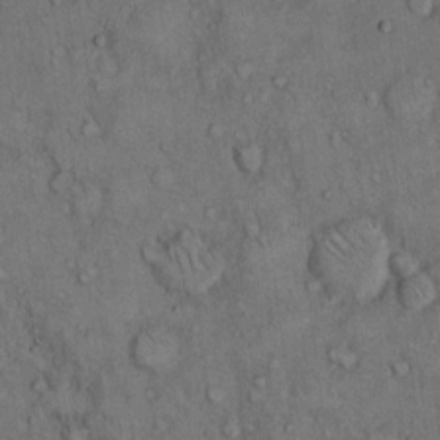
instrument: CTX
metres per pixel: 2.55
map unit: Hto
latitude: 10.6491
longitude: -59.6316
